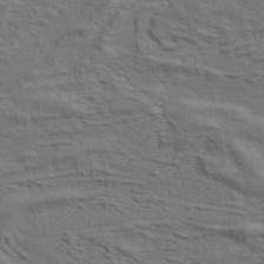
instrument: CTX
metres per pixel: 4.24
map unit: ANa
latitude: 44.7246
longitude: 38.0472
